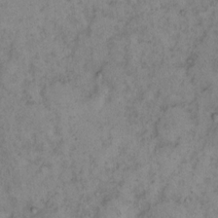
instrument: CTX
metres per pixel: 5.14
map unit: eHh
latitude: 16.2334
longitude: -63.6505
